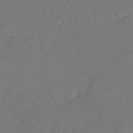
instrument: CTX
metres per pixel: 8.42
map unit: eHb
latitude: -29.9178
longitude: 68.2550
